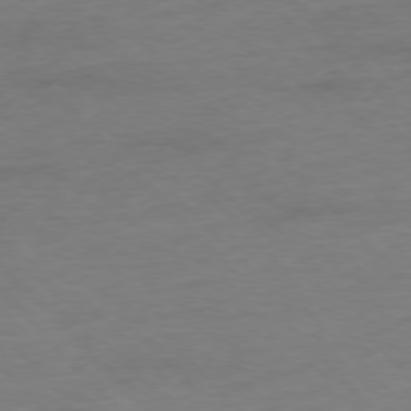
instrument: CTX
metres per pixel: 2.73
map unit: Ap
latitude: -77.5588
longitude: -83.3292
